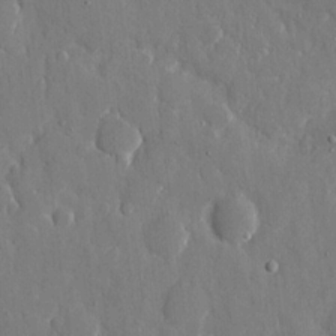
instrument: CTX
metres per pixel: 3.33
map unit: eHh
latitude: 9.0081
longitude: -69.5371
